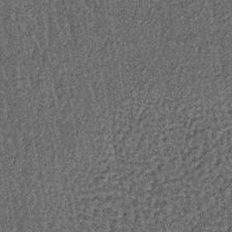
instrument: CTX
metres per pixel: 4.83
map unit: lHb
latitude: -39.6911
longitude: 64.2362
